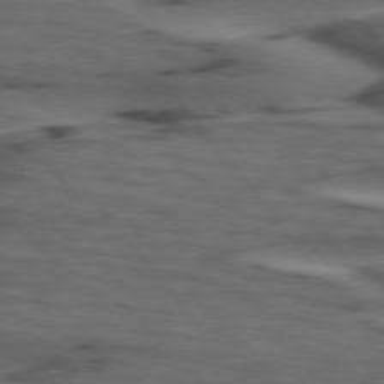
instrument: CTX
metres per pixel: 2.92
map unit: lApd
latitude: 74.9703
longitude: -71.2159
